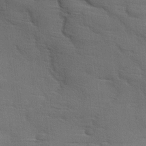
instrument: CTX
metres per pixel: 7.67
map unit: Ave
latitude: 11.6505
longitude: -106.1767
